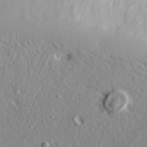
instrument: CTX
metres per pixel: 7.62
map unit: lHvf
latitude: 33.5182
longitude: -84.8380
